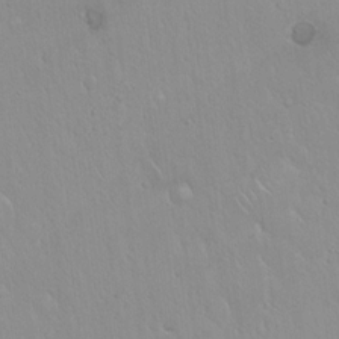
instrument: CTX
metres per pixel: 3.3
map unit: Hto
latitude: 17.1025
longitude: -57.8772
